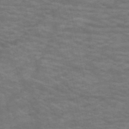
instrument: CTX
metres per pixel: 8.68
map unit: HNb
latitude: -53.4832
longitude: -43.8772
